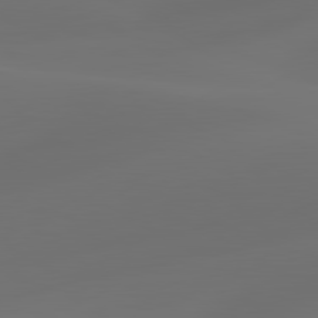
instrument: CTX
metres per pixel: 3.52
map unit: lApd
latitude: 80.5735
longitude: -85.3104
